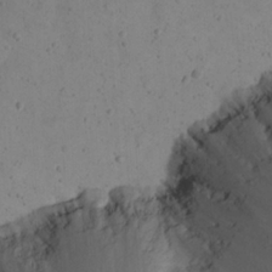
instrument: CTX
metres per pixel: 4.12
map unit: eHh
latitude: 23.1781
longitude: -66.4979
